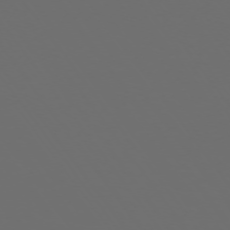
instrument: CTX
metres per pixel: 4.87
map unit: Ap
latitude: -74.2929
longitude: -75.9339
